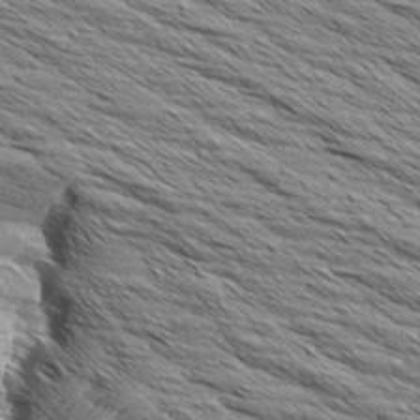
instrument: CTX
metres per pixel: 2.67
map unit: Aa
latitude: 8.2145
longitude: -137.9339
